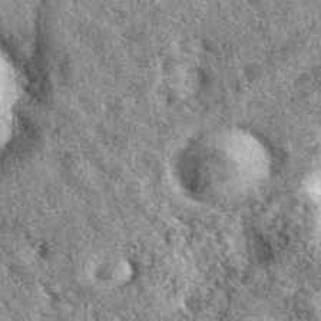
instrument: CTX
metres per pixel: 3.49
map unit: eAb
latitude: 39.3671
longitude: 108.6707
